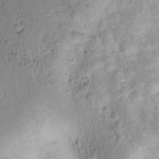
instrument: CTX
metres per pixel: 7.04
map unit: lAvf
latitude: 8.0633
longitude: 165.0676
